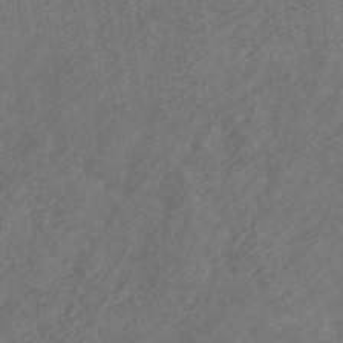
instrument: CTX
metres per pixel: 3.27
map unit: eHb
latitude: -30.8219
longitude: 70.4818
